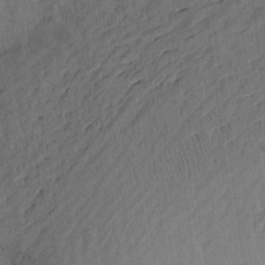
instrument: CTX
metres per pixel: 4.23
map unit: Aa
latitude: 22.3278
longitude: -143.1970
